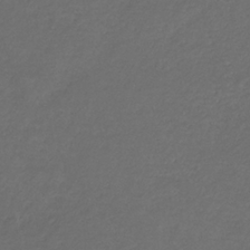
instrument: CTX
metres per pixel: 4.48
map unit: eHb
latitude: -32.3307
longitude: 71.1242
